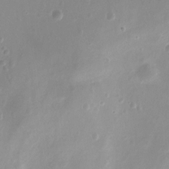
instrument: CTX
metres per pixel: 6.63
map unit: Hto
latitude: -12.2551
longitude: -38.8002
